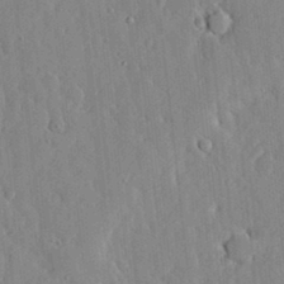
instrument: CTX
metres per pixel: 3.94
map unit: lHvf
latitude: 17.1970
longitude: -113.2159
